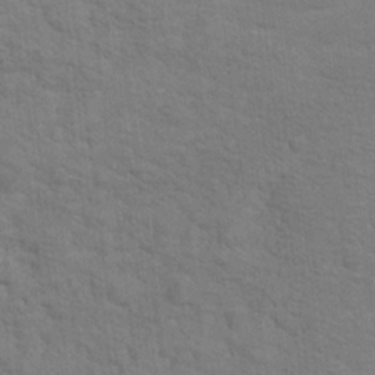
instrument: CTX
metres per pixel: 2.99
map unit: Hto
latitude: 17.0458
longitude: -38.5357
